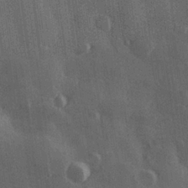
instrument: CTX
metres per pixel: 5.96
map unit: Hve
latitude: 27.4993
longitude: 147.6722
